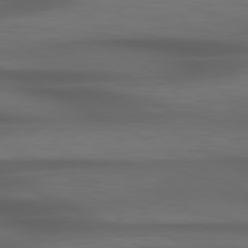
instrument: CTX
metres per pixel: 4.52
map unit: lApd
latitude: 79.2915
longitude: -119.8205
